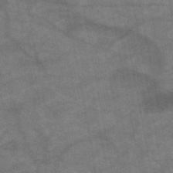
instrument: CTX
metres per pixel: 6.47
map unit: HNb
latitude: -54.9542
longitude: -40.3467
